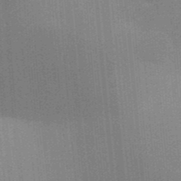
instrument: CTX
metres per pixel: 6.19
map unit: Aa
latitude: 32.1956
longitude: -143.0081
